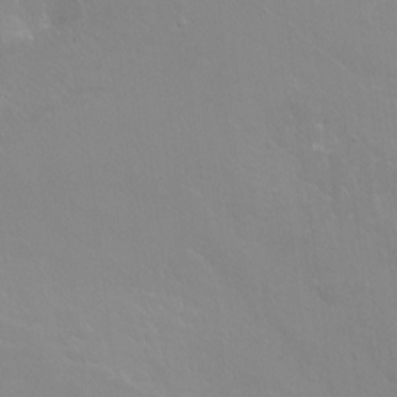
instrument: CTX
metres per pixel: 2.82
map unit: Ht
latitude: -3.0675
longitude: -24.9891
